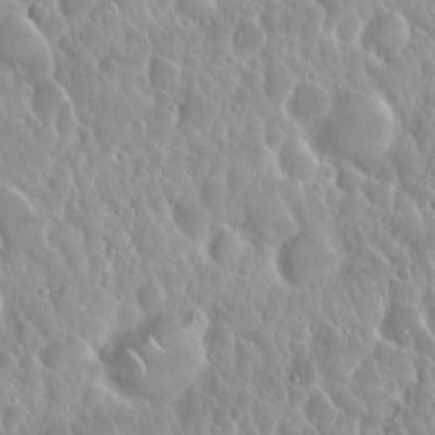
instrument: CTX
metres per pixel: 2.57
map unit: Nhu
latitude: 24.7813
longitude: -60.6301
